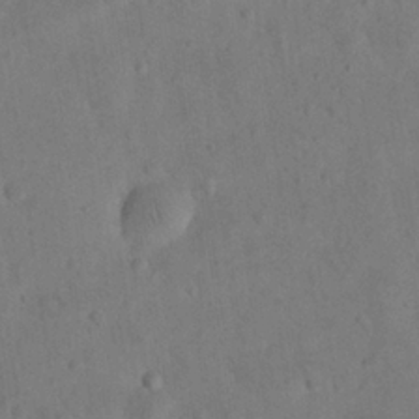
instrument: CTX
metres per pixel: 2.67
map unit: eHh
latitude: 25.4615
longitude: -66.4034
